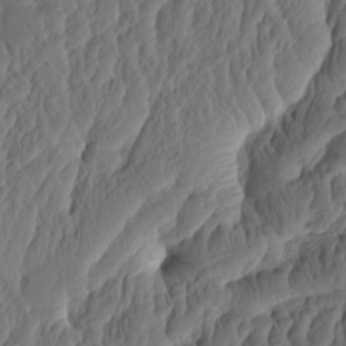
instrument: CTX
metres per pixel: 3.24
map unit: eHh
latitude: -2.5951
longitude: 14.9542
